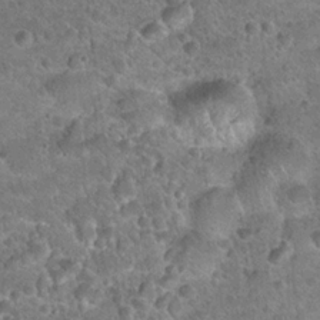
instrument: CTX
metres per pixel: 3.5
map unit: Hto
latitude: 21.5182
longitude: -49.2726
